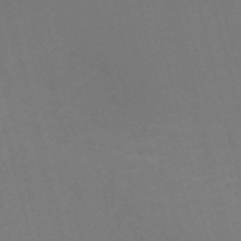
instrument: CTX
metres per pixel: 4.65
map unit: Nve
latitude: -59.6154
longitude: 63.4832
